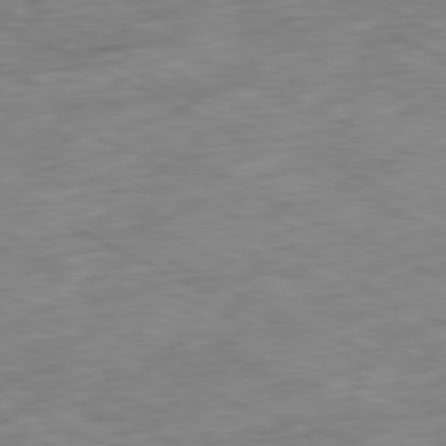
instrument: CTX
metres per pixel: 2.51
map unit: Ap
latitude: -80.8786
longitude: -87.9528
